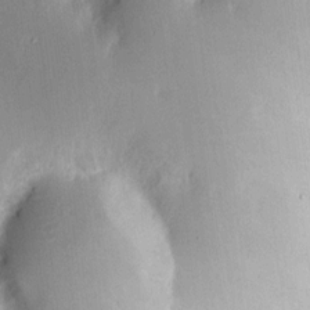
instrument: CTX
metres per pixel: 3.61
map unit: eHh
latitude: 8.0444
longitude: -75.2726
